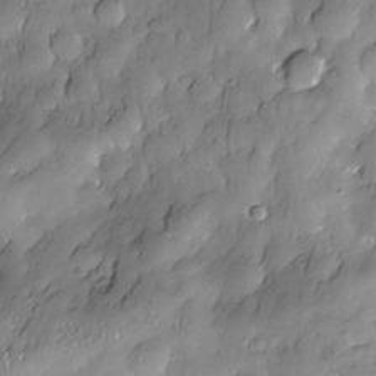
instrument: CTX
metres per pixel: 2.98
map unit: Nhe
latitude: -30.0472
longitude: -140.1011
